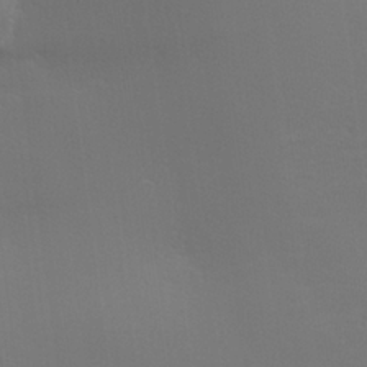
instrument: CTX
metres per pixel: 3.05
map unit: lHvf
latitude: 24.7813
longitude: 140.8975
